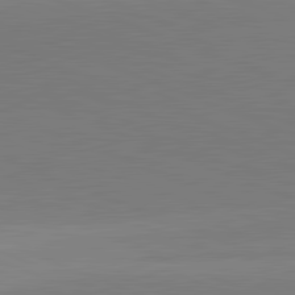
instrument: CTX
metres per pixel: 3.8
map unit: lApd
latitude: 82.0444
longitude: 137.4832
